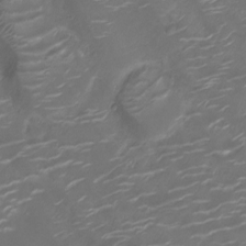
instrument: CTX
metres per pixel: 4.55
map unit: Ht
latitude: -10.2928
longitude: -19.1970
